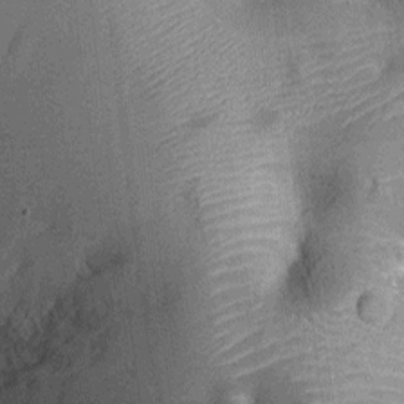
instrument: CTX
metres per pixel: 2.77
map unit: Ht
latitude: -12.6519
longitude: -23.9528
